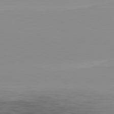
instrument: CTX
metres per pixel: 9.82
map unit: Hpe
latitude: -82.0661
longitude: 16.6519
